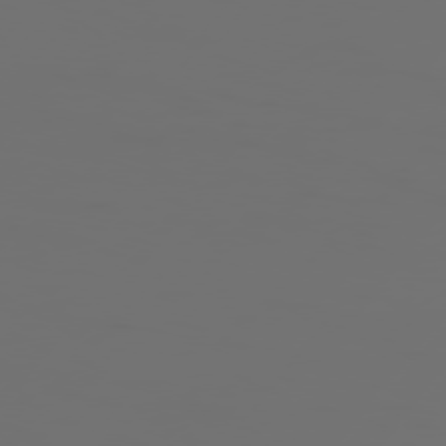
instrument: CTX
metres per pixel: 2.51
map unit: Hpe
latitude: 76.0444
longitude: -140.7813
